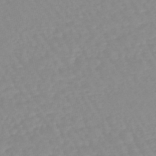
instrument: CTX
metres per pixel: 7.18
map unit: eHb
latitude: -44.8975
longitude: 80.8786
